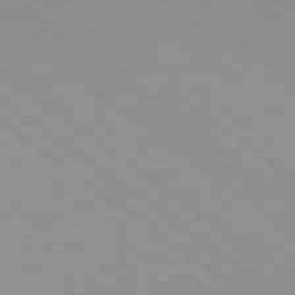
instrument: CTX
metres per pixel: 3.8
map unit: Hpe
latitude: 78.8191
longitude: -151.2915
